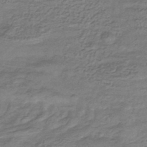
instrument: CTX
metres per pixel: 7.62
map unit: eHb
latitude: -33.1054
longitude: 75.7289
